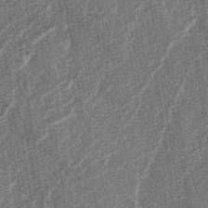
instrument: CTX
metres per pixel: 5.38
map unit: lAa
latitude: -3.3509
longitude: -129.5371
